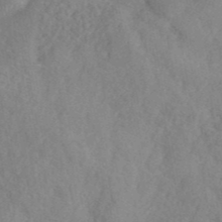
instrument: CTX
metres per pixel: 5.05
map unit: ANa
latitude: 42.1011
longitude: 53.3509
